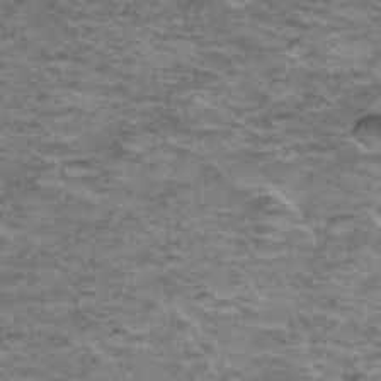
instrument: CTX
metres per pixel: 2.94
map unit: Hto
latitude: 38.2145
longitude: -43.3293
